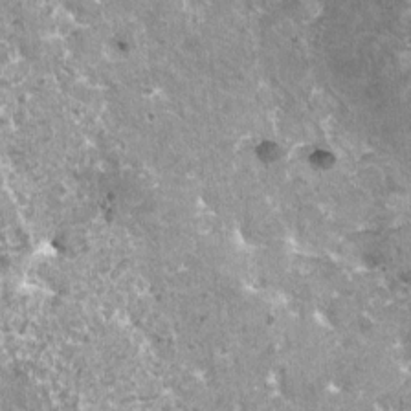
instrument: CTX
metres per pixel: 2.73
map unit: HNhu
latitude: 0.4979
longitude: 6.6707
